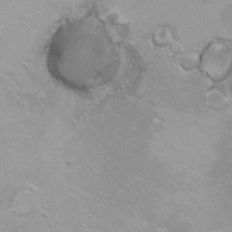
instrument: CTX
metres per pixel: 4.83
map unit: Ht
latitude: 5.8394
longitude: -29.3670
